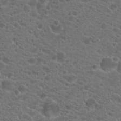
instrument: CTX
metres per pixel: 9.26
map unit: Hto
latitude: 19.6882
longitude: -36.9514
